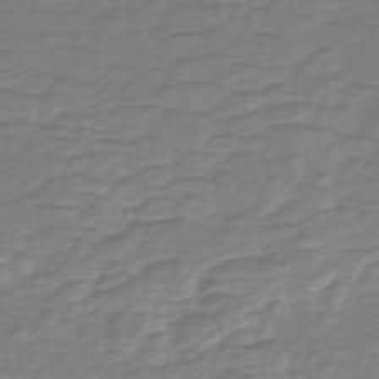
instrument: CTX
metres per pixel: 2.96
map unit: HNb
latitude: -47.3887
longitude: 52.2172
